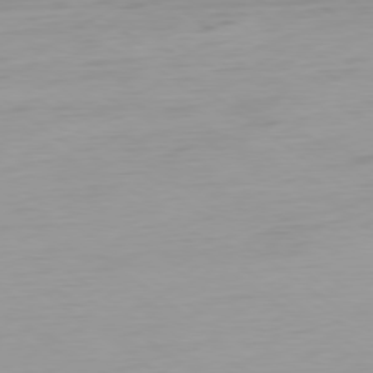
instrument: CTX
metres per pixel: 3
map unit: Ap
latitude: -79.0108
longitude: -65.9906
